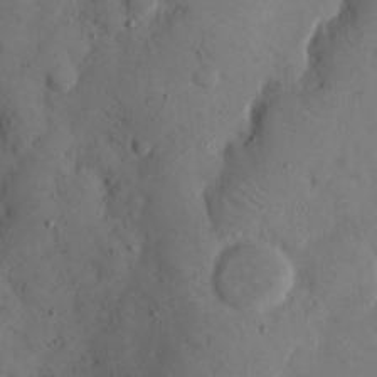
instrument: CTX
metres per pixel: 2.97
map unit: eHh
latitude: 14.0255
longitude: -67.5938
